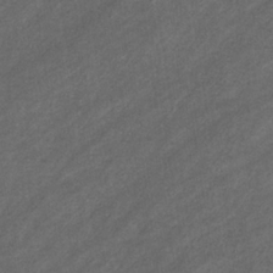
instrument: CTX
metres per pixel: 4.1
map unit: eHb
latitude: -32.0283
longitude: 70.5763
